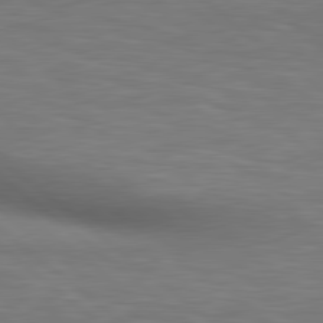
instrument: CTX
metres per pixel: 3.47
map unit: lApd
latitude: 80.3467
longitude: 119.5021
